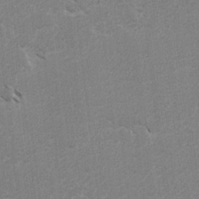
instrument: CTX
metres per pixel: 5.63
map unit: lAvf
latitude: -4.9541
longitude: -114.3278
